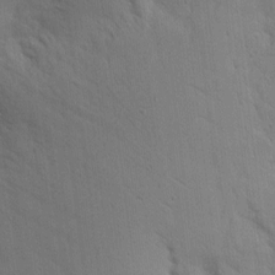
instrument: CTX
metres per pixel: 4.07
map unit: eHh
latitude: 8.0444
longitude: -72.3468
